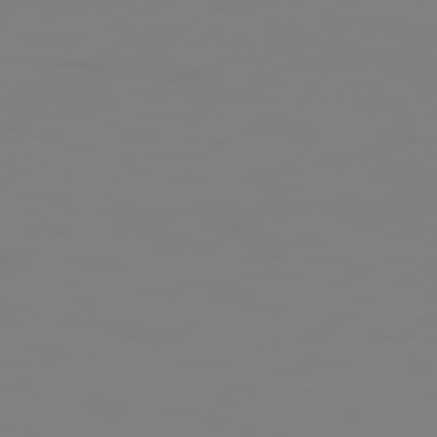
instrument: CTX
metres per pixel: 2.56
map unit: Hpe
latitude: 74.8002
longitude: -127.2348
